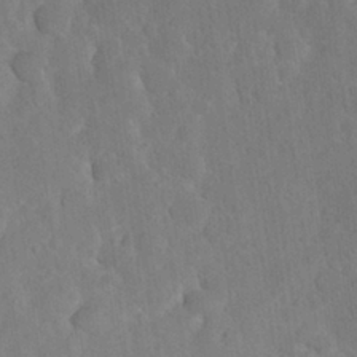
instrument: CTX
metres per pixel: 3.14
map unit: Nhu
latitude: 27.1781
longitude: -65.5371
